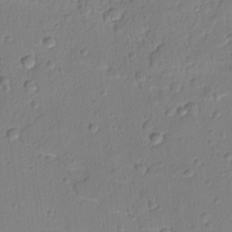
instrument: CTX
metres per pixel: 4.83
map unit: lAvf
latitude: -9.2565
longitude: -120.7058
